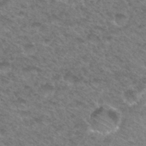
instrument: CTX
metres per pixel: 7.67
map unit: Hto
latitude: 32.7246
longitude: -49.2159
